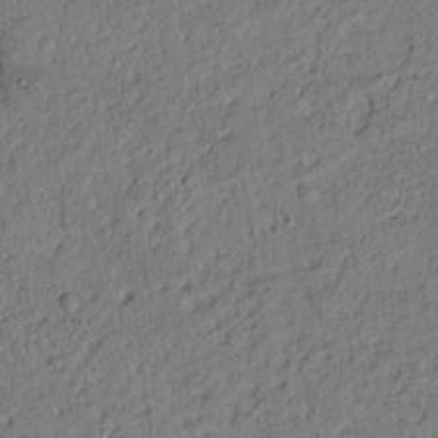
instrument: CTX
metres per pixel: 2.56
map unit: Htu
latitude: -1.2187
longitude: 170.0472
